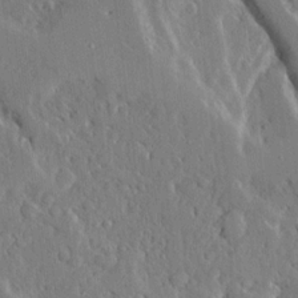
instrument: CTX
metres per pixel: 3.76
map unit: Aa
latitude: 13.8395
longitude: -139.7639
